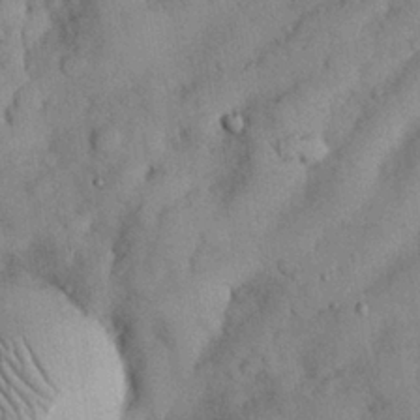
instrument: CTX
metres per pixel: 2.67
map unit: Nhu
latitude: 28.3089
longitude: -69.3860
